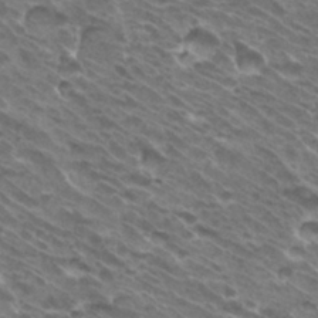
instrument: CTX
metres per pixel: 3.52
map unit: Hto
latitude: 33.0458
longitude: -40.8191
